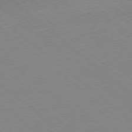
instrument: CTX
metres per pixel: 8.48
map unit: Hpe
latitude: -79.6721
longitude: 9.6533
